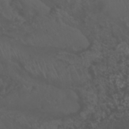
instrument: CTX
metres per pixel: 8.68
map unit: Nhu
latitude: 23.2537
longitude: -65.1592
